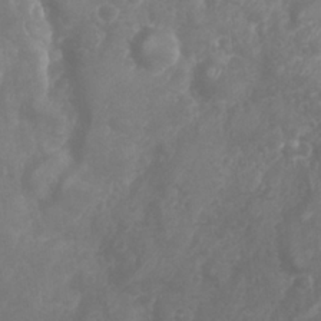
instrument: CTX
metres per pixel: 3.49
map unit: Nhu
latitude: 25.3859
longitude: -63.4994
